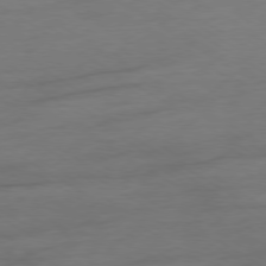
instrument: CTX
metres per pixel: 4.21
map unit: Ap
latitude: -79.1998
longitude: -63.7639
